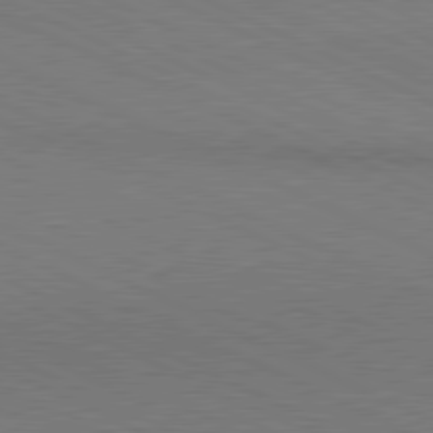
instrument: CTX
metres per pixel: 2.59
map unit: lApd
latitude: 80.9514
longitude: 148.0094
